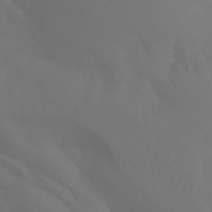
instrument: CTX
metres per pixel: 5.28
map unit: Aa
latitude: -10.9731
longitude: -68.3467
